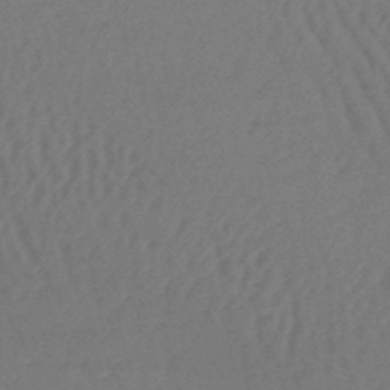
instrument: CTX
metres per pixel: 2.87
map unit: lHb
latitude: -45.2943
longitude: 71.9556
